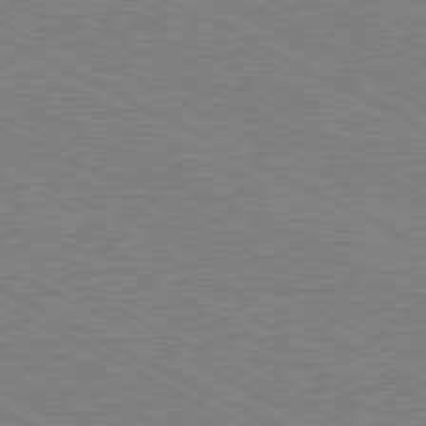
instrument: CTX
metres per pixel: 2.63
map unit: Hpe
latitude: -81.3699
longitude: 20.6140
